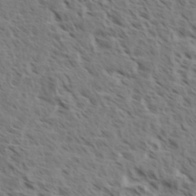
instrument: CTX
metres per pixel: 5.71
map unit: eHh
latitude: 35.2914
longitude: -139.0458
